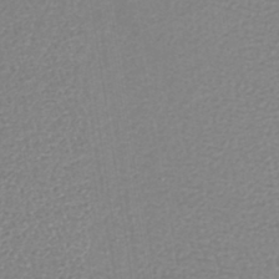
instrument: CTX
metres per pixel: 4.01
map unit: lHb
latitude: -42.1416
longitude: 70.9542
